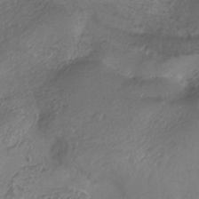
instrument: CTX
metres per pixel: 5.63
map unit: ANa
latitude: -37.3887
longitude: 95.3509
